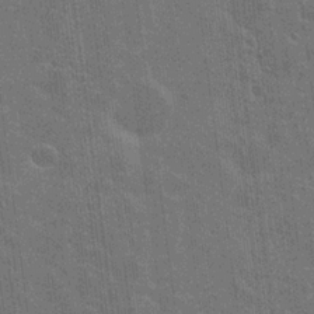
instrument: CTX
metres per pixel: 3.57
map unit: Nhu
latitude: 18.8947
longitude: -30.6302
